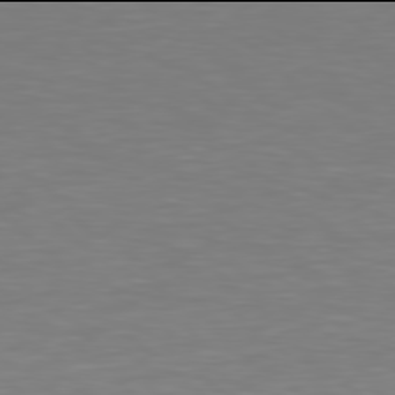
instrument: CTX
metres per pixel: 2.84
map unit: Hpe
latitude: 77.9906
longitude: -163.4238
